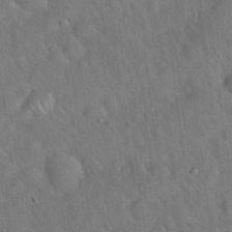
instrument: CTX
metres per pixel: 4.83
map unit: Hto
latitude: 19.4615
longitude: -52.9514
